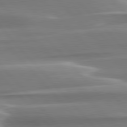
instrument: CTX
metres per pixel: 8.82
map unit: lApd
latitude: 79.7261
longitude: -114.3656
